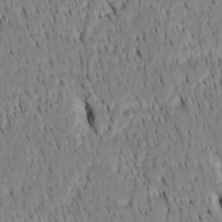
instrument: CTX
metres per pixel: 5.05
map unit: Htu
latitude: -4.2172
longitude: 151.9745
